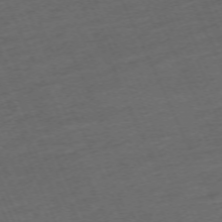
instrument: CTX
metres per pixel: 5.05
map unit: Hpe
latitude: -70.8786
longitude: 15.9745
